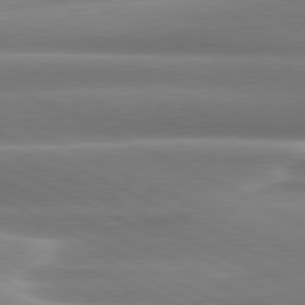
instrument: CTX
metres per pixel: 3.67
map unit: lApd
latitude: 80.4790
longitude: -136.8380
